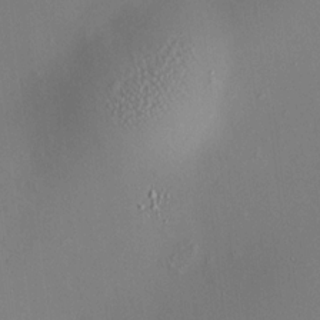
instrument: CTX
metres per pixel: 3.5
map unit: HNhu
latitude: 12.3467
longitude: 11.5021
